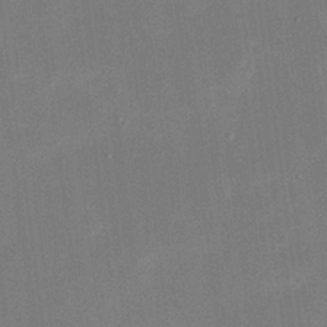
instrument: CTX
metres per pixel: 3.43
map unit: eHh
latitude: 19.7260
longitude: -69.1214
